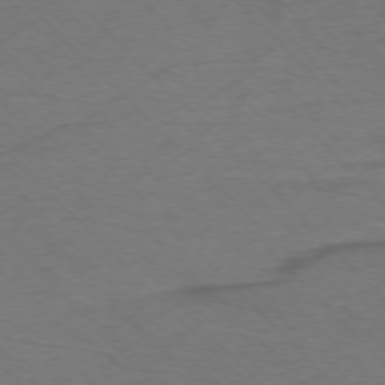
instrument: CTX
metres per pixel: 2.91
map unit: Ap
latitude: -75.8990
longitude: -78.7624
